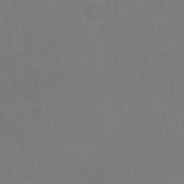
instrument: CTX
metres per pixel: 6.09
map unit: Ht
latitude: 0.7624
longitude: -33.7261
